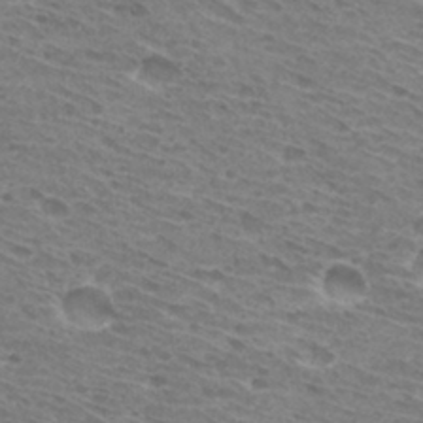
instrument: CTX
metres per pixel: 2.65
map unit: Hto
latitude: 30.9514
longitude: -44.4034
